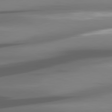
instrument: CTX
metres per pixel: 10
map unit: lApd
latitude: 81.0647
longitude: -144.4412
